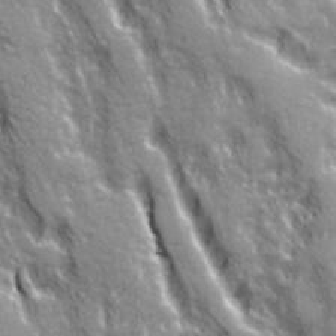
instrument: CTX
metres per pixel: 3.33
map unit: Ave
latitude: 21.0648
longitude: -135.2726
